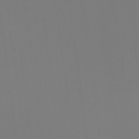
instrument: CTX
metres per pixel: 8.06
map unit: Ht
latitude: -15.6344
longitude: -48.3089
